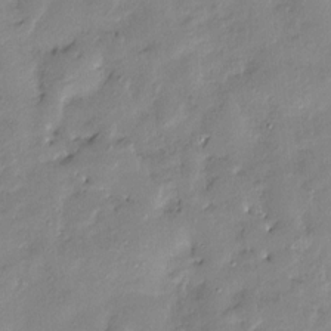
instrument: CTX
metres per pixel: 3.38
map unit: Htu
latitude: -8.9164
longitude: 176.6707
